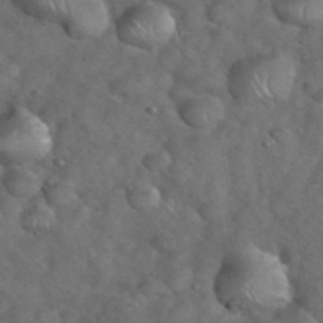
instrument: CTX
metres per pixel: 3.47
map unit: eHh
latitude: 39.5560
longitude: -57.2725
